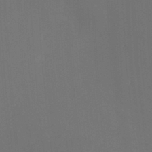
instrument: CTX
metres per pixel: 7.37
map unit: Ht
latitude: -6.2550
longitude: -26.6113
